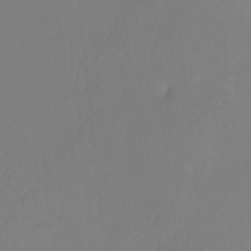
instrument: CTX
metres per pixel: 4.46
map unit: Htu
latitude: -12.1795
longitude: -45.8772
